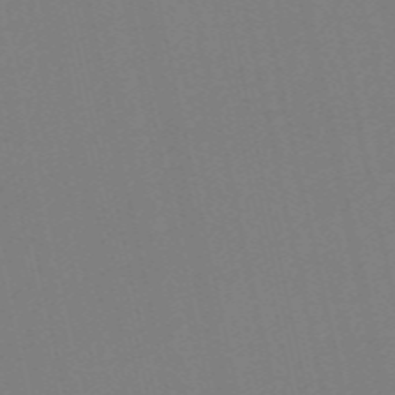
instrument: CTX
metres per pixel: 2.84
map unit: Nve
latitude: -57.5399
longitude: 50.4251
